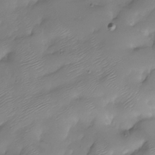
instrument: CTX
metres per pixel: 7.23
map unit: Nhu
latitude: -28.3117
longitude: -59.9339
